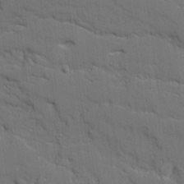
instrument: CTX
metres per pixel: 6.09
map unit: Ave
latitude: 18.6490
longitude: -128.6490
